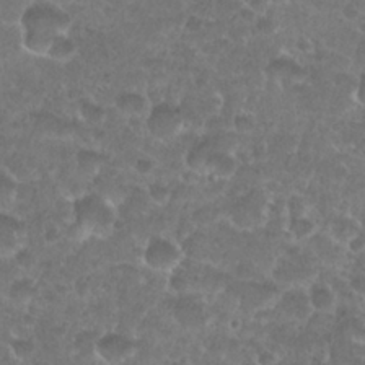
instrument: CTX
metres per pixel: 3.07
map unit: Nhu
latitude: 27.0270
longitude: -52.4979
